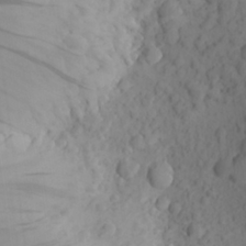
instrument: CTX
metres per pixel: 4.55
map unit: Aa
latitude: 24.4412
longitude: -147.6883
